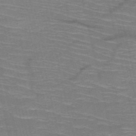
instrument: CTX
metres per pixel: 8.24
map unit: HNb
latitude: -50.5952
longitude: -45.2915
